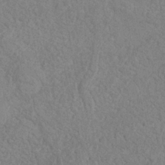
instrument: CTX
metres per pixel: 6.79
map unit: Nhe
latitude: -36.8786
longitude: -177.1781
